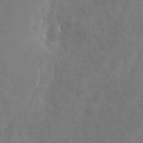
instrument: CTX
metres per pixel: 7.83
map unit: eHh
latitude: 6.8569
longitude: -72.4034
